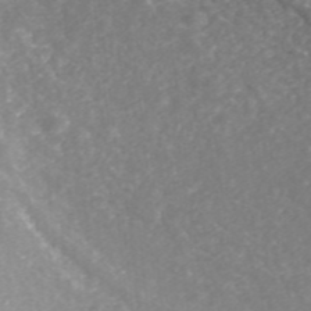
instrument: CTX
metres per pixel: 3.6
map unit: ANa
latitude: 42.6113
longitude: 24.2361
